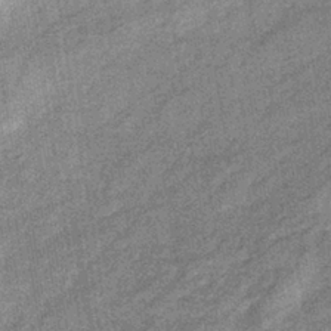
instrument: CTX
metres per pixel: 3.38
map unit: eHb
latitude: -38.4818
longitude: 78.9919
